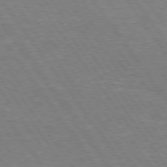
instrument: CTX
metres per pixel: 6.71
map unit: Hpe
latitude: 75.4049
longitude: -142.3278
